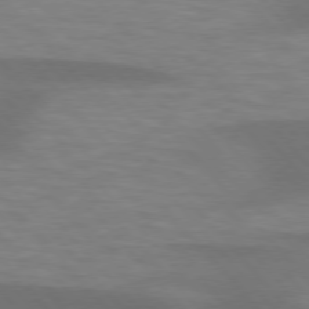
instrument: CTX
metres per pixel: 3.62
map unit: lApd
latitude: 76.1955
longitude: -58.9136
